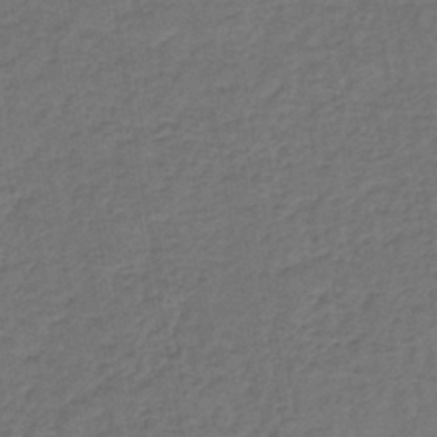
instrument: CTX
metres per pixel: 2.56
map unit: lHb
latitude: -39.5966
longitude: 63.5210
